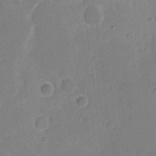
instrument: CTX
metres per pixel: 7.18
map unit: eHh
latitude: 6.0444
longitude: -66.9891
